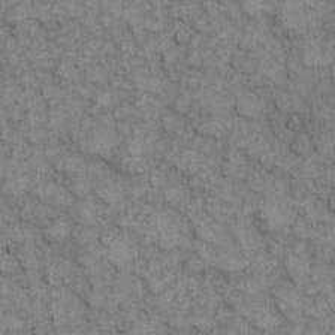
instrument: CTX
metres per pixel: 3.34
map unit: eHh
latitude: 7.4426
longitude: -64.5168
